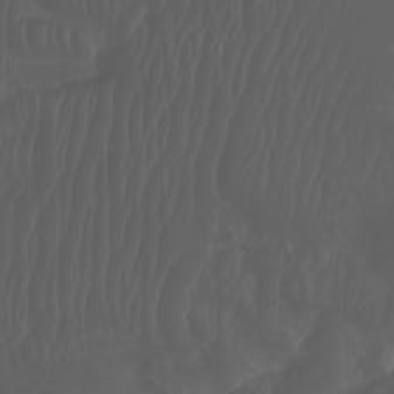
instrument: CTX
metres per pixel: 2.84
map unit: Aa
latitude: -7.8800
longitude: -79.8017
